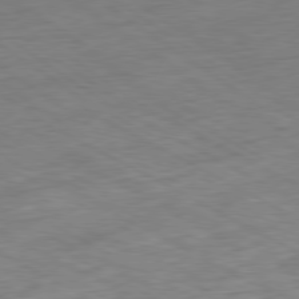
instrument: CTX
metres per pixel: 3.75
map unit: Ap
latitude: -80.4818
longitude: -80.5357
